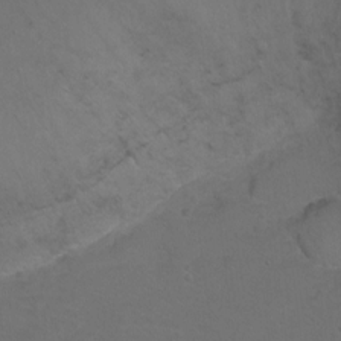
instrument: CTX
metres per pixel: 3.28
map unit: Ht
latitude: 0.1955
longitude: -37.9528
